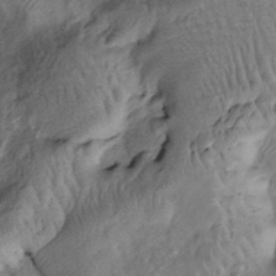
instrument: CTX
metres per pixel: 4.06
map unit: Htu
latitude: -6.7841
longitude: 153.0486
